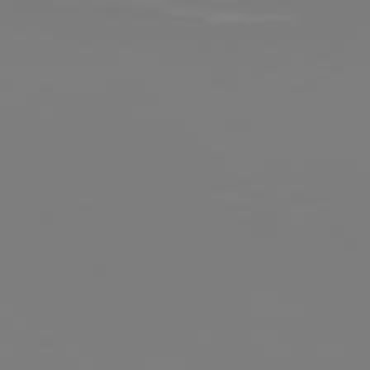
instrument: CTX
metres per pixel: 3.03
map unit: Hpe
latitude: 77.3481
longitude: -136.3845
